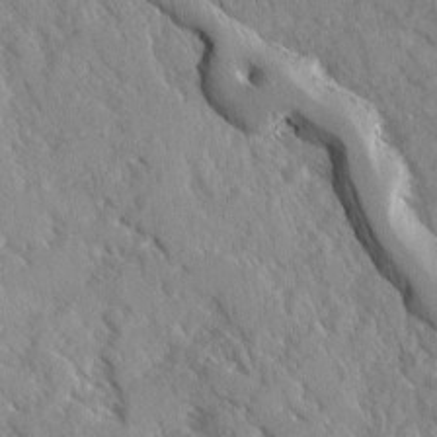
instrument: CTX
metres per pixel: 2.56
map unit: Ave
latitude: -0.1984
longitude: -110.6113
